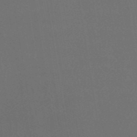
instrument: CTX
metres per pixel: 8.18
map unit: ANa
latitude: 43.3482
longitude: 28.1984
